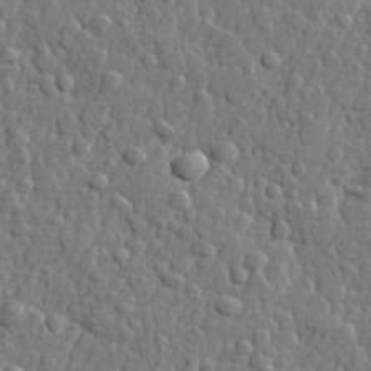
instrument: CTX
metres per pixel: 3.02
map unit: lHvf
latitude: 22.5735
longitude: 143.2942
